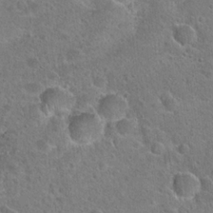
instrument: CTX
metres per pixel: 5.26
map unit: Hto
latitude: 21.8395
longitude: -48.4790
